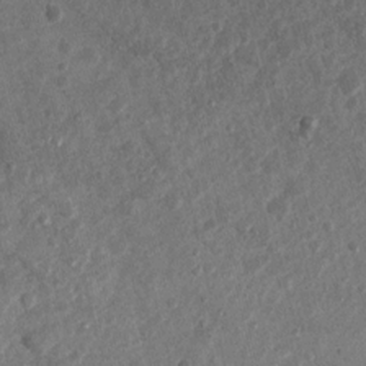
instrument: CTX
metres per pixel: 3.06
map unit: Nhu
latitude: 3.9339
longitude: -16.3845
